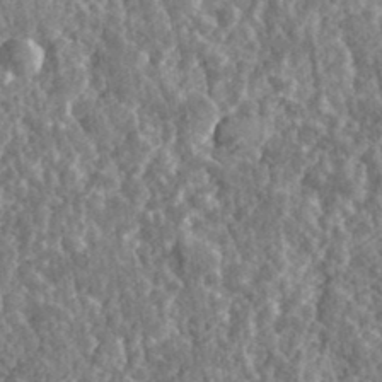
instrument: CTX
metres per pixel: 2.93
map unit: eHh
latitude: 35.5938
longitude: -79.8017
